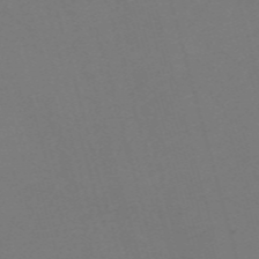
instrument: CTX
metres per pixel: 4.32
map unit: Nve
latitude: -58.7274
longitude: 58.4628
